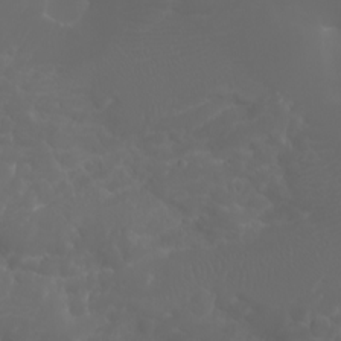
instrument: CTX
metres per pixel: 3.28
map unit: Htu
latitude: -5.1242
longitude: -88.3090
